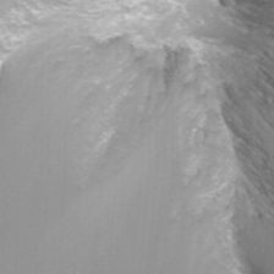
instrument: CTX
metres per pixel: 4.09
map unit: Nhu
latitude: -7.6344
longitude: -75.4238
